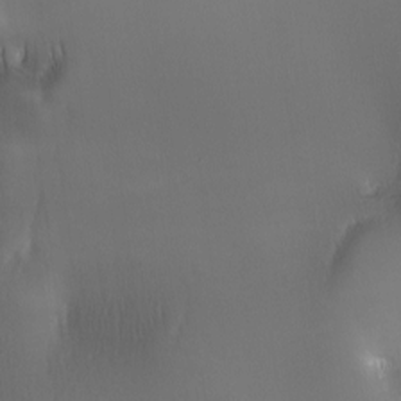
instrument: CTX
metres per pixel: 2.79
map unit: lAa
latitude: -6.4062
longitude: -122.1767
